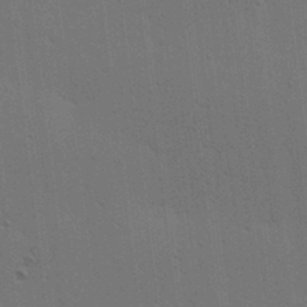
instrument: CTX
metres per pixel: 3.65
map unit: lAa
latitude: 12.2145
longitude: -108.6679
